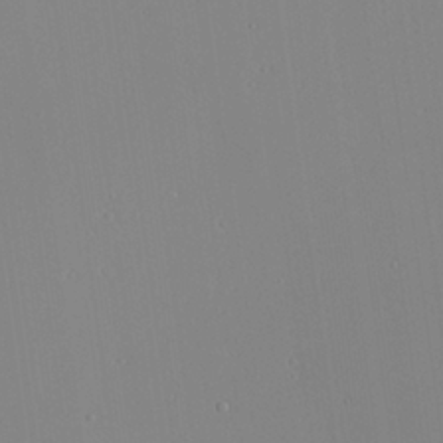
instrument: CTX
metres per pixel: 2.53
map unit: Aa
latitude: 26.1956
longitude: -136.8191
